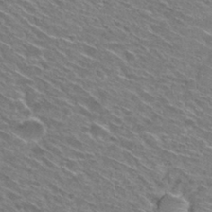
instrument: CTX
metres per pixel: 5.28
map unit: Hto
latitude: 29.7827
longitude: -47.3104
